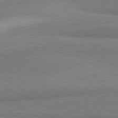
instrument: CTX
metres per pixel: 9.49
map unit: lApd
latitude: 81.2537
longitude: 165.0865
